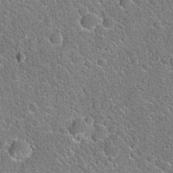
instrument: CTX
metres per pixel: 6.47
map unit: Hto
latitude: 21.9150
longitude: -51.1970
